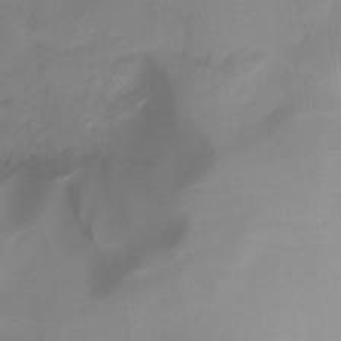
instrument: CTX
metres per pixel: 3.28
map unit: Ht
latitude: -13.1053
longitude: -50.9891
